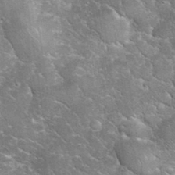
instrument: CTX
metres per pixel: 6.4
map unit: eHh
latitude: 35.1970
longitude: -65.8394
